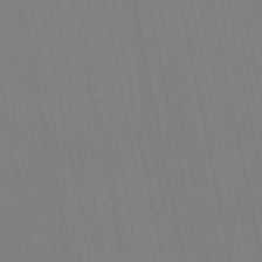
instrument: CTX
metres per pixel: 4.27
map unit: lHb
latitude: -49.3132
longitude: 75.1998
